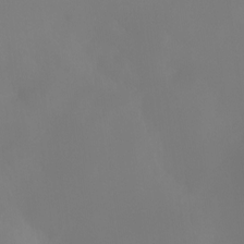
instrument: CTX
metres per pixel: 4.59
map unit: Nhu
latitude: -16.1984
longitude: -50.7435
